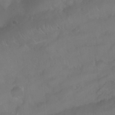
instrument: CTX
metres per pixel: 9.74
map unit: Nhu
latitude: 24.6301
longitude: -62.3845
